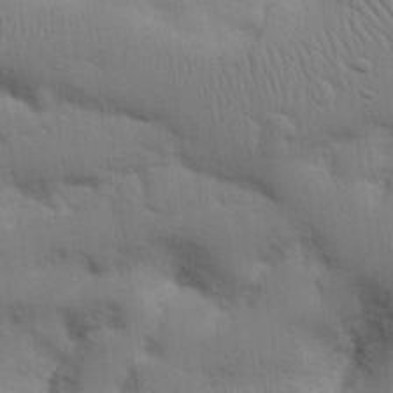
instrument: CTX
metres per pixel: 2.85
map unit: Nhu
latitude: 17.9528
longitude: -75.1781
